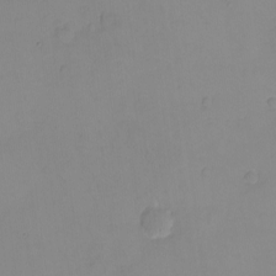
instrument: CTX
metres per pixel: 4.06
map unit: eHh
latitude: -9.3321
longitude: -66.1766
